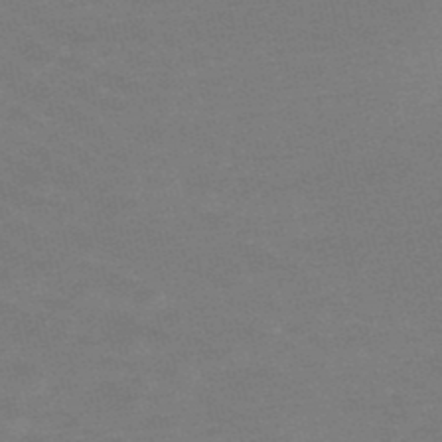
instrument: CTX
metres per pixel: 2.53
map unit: lHb
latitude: -48.7275
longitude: 83.1998
